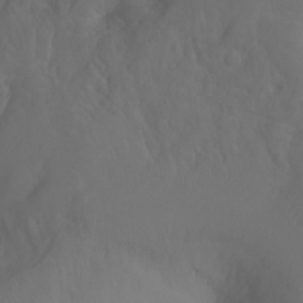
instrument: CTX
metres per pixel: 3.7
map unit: Htu
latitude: -3.7099
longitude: -72.2334
